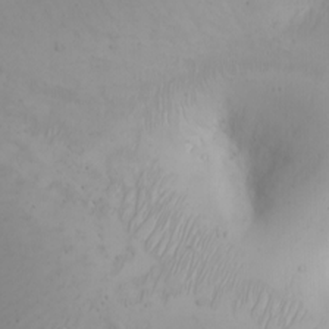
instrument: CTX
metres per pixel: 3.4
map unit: Ht
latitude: -0.7653
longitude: -61.5560
